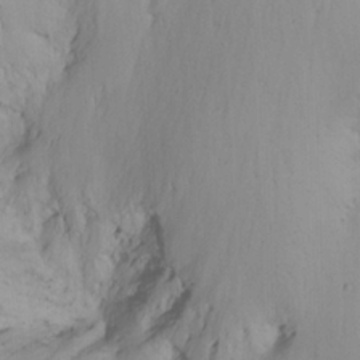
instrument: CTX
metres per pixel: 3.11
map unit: Nhu
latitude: -6.6896
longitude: -66.7813
